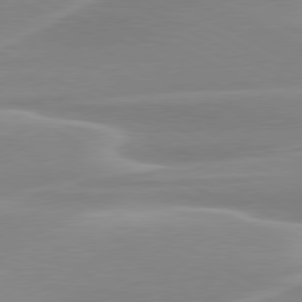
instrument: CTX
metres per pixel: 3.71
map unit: lApd
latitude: 79.9150
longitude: -115.6882
